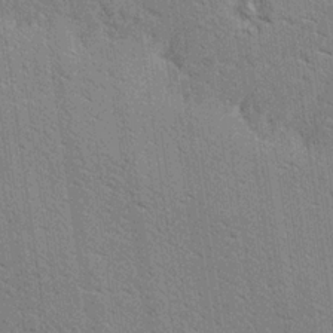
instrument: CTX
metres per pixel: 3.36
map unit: Ave
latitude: 18.4979
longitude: -139.7261
